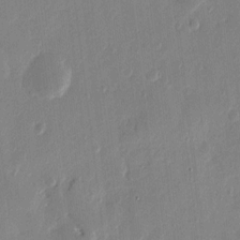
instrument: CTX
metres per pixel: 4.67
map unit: Htu
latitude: 1.5749
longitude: -177.8016
